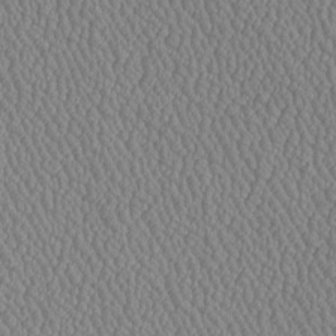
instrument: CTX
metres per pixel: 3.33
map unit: Htu
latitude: -6.8030
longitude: 156.4062
